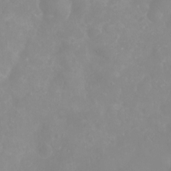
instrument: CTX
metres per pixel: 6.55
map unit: eHh
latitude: -5.5210
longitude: -77.2537
